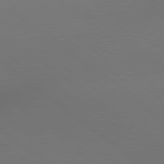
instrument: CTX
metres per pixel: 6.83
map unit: lApd
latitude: 79.0648
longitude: 174.8785
